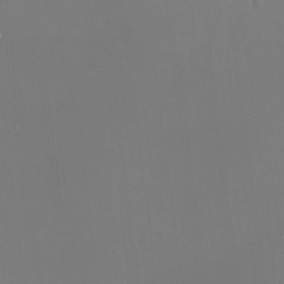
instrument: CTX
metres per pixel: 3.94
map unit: HNhu
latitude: 7.4804
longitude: 12.0472
